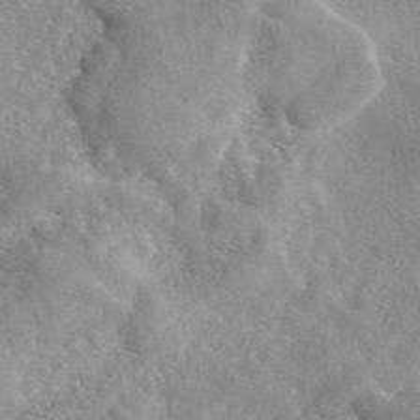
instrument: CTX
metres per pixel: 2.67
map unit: eAb
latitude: 45.9150
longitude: 111.9745
